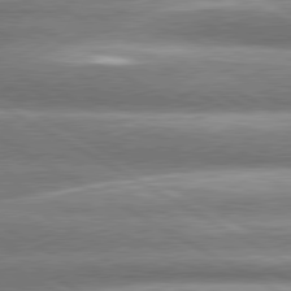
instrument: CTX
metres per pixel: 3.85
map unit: lApd
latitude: 80.5168
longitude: -137.6883
